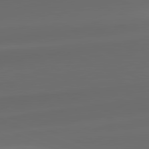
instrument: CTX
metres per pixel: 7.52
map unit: lApd
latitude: 81.8961
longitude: 131.4076
